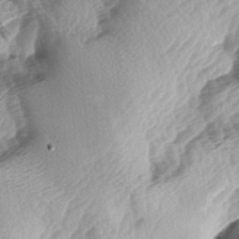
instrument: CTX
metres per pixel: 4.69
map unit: lAa
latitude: -4.0283
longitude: -126.9136
